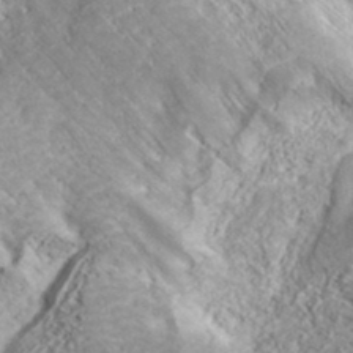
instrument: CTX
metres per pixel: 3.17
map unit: ANa
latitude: 36.7058
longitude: 18.4251
